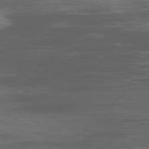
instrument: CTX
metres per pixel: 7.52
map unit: Ap
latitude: -79.4265
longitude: -78.4790
